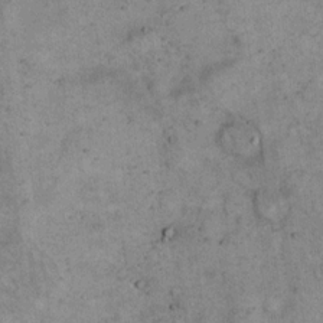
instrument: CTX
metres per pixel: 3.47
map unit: eHh
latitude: 17.0458
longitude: -62.1200
